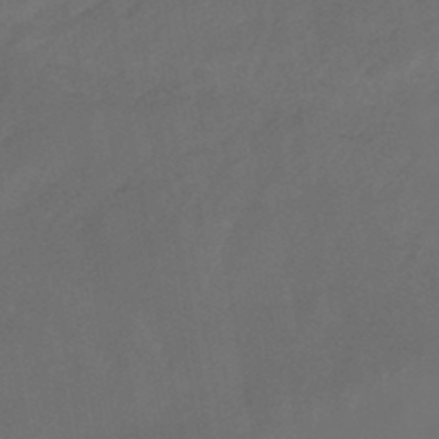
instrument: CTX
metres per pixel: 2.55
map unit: eHb
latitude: -47.7099
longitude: 85.5966
